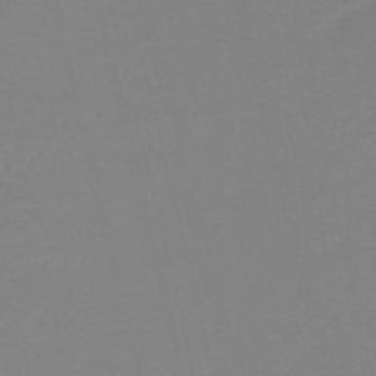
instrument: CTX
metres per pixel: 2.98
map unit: lHb
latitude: -44.0472
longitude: 55.6911
